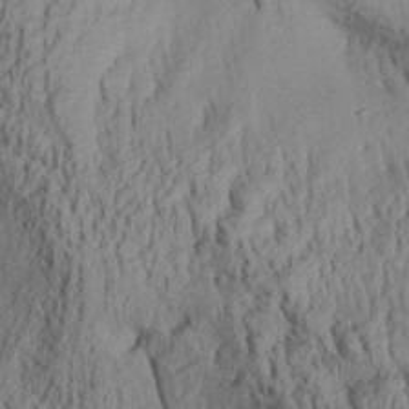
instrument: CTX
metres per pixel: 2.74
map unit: Aa
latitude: 29.3293
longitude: -133.5371
